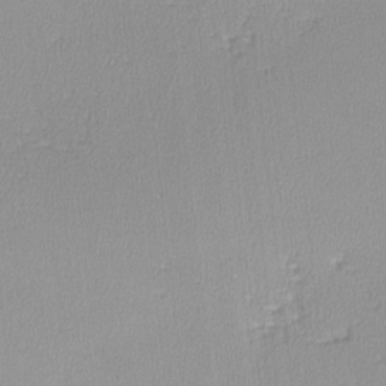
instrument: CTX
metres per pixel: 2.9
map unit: lHvf
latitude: -12.1795
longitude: -99.6693
